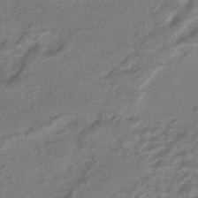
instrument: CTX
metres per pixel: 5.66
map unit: HNhu
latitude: -43.3887
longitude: 90.6141
